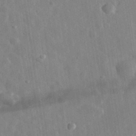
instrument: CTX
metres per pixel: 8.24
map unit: eHh
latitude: 32.7813
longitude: -78.2901
